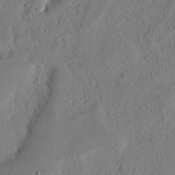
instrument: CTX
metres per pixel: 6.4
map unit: Nhu
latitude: 20.1389
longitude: -77.4048
